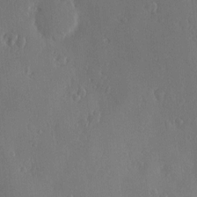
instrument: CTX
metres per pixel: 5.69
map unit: Nve
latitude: -7.7288
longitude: 173.5210
